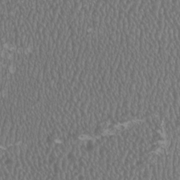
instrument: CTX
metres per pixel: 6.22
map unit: HNhu
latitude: 0.8380
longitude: 0.7653
